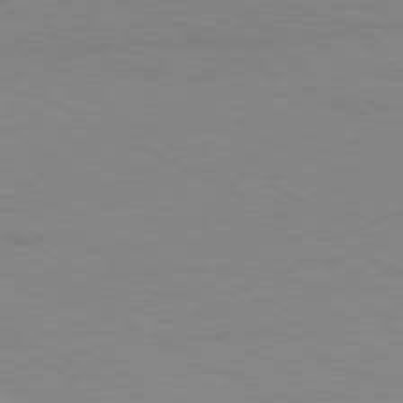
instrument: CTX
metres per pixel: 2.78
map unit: Hpe
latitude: -81.1431
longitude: 17.9367
